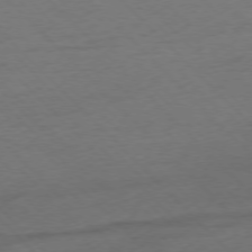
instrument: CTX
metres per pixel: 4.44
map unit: Ap
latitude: -77.0675
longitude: -85.6505
